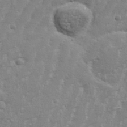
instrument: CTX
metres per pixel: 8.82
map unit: eHh
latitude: 34.6112
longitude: -132.4223
